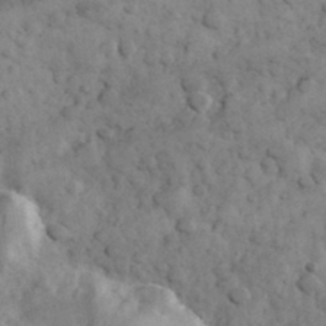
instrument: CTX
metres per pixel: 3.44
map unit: eHh
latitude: 32.4412
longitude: -68.4223
